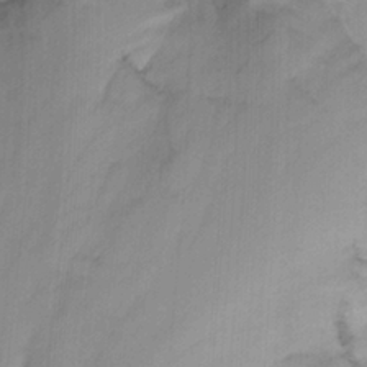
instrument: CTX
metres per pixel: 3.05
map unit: Nhu
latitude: -13.9178
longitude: -57.0458
